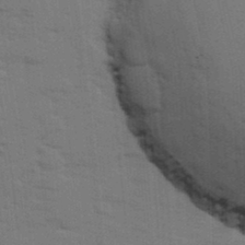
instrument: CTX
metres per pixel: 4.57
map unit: Ave
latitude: 14.3279
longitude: -102.8002
